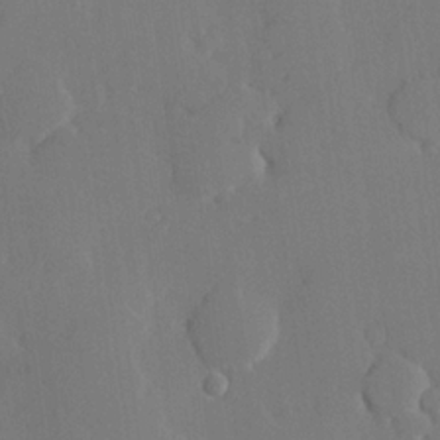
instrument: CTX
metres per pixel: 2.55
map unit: lHvf
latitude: 22.0633
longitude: 146.8219
